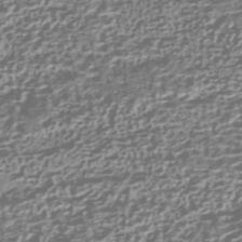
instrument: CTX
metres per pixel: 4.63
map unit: HNhu
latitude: -42.8785
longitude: 106.4629
